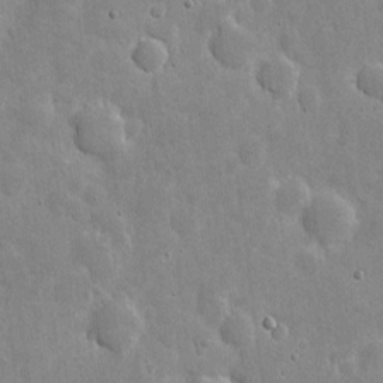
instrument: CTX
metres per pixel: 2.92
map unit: eHh
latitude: 6.3656
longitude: -69.9717
